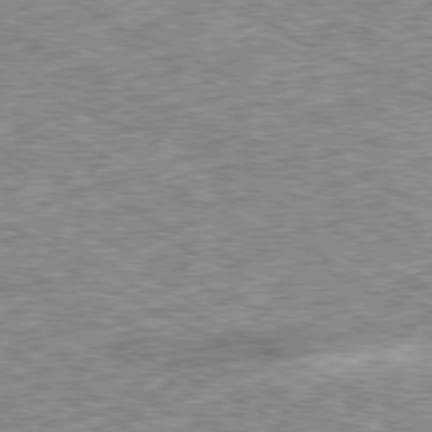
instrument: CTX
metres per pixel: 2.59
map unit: Ap
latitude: -79.5966
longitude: -67.4993
